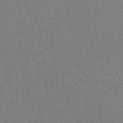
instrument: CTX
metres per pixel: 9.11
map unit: eHh
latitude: 21.7261
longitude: -58.5357
